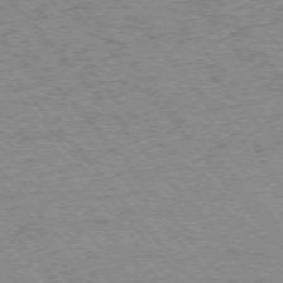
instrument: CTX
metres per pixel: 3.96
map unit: Ap
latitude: -75.8990
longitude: -86.8947
